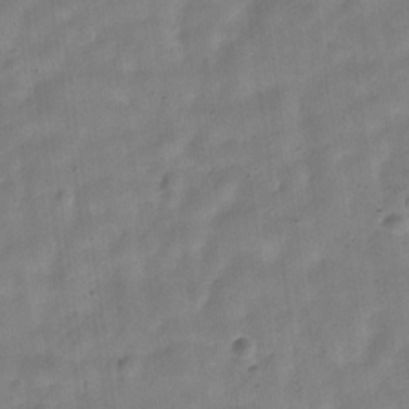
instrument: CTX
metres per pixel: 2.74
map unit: Hve
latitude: -32.4818
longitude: 92.9353
